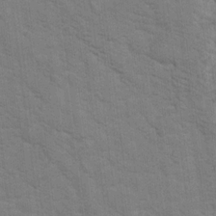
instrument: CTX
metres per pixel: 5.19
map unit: Hto
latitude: 17.3104
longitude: -38.2145
